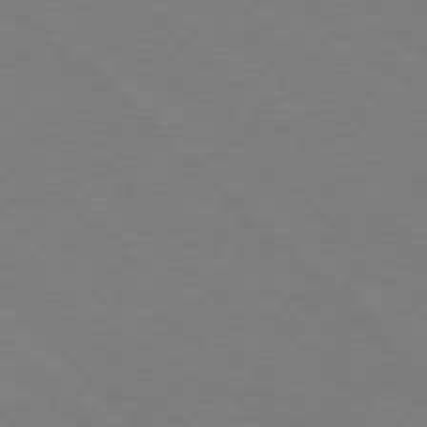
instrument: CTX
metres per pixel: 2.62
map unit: Hpe
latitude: 77.5182
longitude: -155.4426
